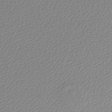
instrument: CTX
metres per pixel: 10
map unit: lHb
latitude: -45.2376
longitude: 75.5588
